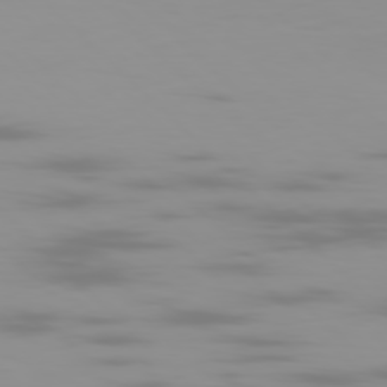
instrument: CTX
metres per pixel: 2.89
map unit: Ap
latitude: -79.1620
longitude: -70.2144
